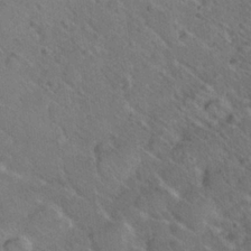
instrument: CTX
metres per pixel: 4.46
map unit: Nhu
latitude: 26.6302
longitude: -55.8961
